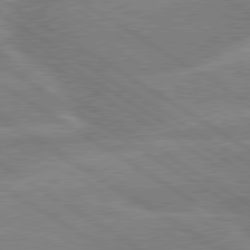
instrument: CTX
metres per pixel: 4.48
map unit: lApd
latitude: 79.8206
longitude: -132.9325
